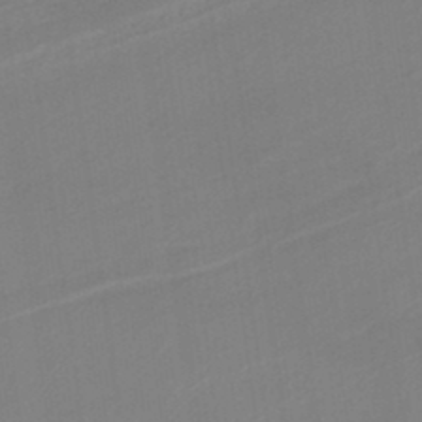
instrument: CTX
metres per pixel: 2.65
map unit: HNb
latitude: -37.7666
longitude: 56.2550
